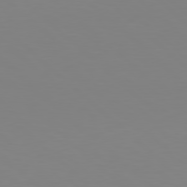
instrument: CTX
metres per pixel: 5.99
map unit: Hpe
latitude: 77.9528
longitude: -173.9339
